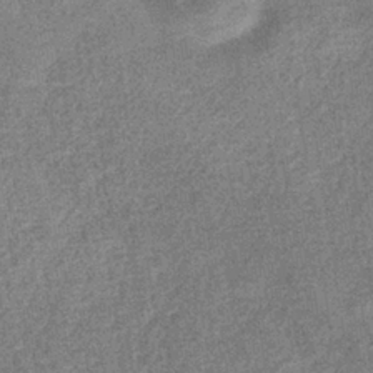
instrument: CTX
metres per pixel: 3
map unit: eHb
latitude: -34.8408
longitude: 78.2172
